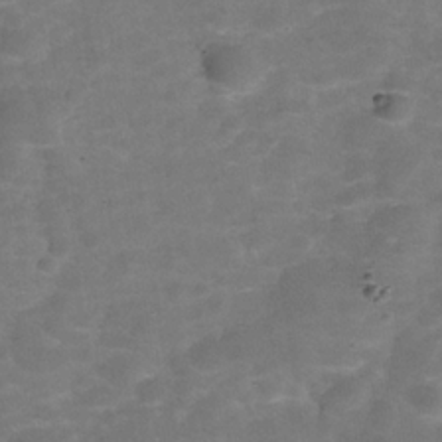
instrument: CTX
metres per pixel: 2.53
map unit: Hve
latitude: -30.1794
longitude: 92.8219
